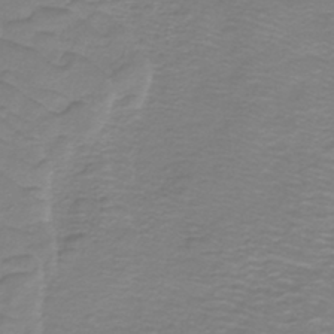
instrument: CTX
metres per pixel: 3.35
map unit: lHb
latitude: -41.1431
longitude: 52.2739
